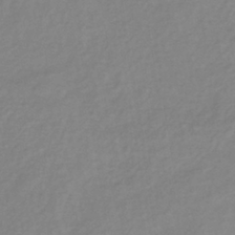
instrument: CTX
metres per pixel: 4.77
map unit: lHb
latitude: -38.7841
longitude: 71.8611
